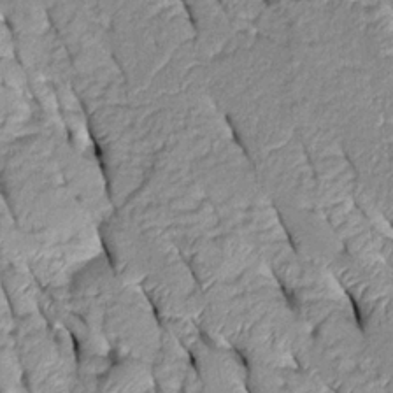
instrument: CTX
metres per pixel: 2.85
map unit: Htu
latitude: -0.2362
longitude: 150.3306
